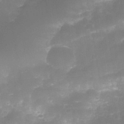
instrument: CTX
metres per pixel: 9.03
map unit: Nhe
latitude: -35.6155
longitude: -145.6694
